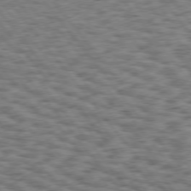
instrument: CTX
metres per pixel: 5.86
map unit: Hpe
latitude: 75.5749
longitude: -134.8569
